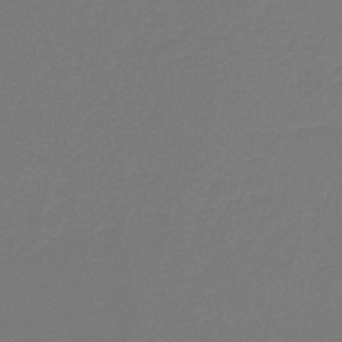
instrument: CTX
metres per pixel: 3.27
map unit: lHb
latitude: -45.3699
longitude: 64.1606
